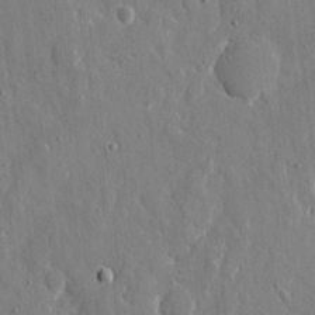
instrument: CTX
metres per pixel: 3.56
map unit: eHh
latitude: 8.7813
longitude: -69.5749
